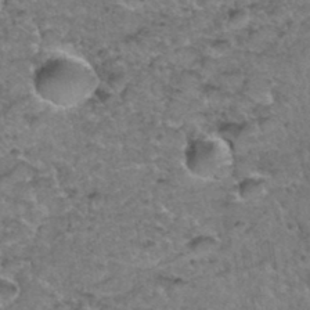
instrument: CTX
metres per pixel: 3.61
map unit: Hto
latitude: 35.5560
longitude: -48.2522
